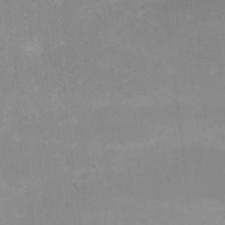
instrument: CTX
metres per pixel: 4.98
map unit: Nhu
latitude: 3.3859
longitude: -25.8961
